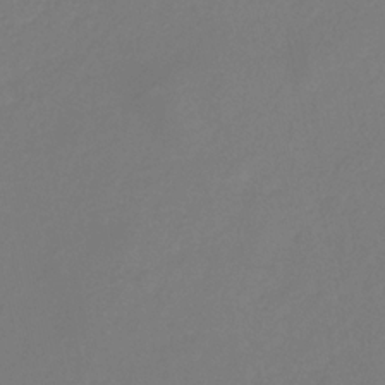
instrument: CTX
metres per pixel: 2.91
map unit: eHb
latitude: -29.5966
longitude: 66.1039
